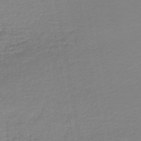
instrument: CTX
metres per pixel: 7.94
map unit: lHb
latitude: -45.9178
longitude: 67.1053
